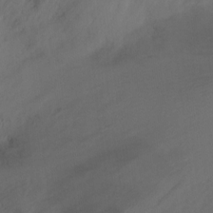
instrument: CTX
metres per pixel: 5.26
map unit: Ht
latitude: -13.3321
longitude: -44.1955
